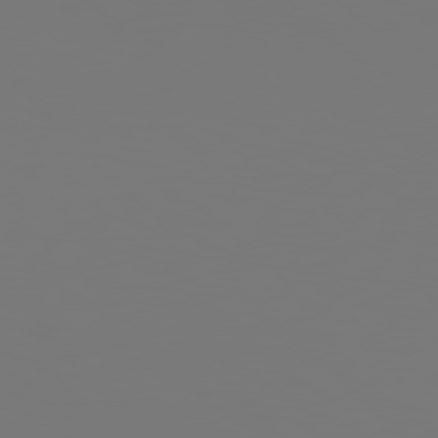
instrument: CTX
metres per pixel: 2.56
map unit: Hpe
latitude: 78.2145
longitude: -176.8569
